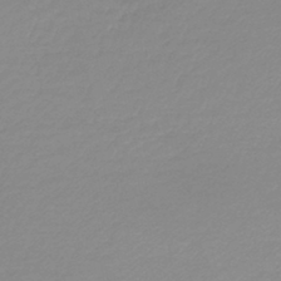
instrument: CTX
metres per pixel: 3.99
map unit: lHb
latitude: -44.0472
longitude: 61.0109
